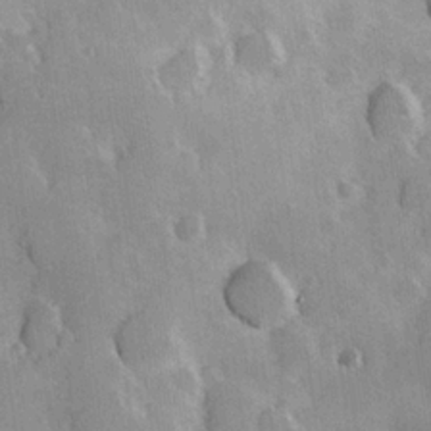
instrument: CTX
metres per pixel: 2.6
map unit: Hve
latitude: 23.5182
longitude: 147.4265
